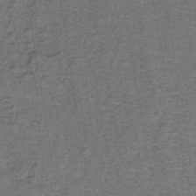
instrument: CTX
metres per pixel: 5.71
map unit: lHb
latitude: -40.4062
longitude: 57.3887
